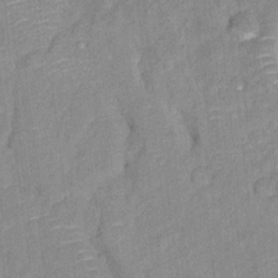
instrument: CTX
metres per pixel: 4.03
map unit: Ht
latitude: 9.0647
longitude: -38.1767
